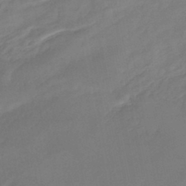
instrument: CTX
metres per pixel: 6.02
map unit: Nhe
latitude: -46.7841
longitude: 152.7463
